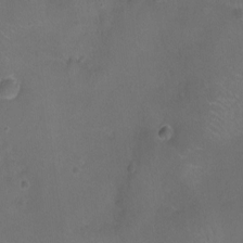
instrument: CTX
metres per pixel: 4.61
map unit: Nhu
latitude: -13.7478
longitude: -40.3656
